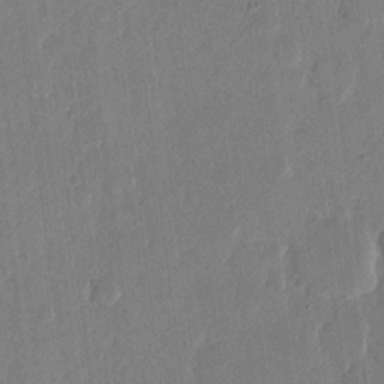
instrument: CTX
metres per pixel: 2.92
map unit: eHh
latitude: 13.3860
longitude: -69.0081
